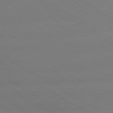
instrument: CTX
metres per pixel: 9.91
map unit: lApd
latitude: 80.3467
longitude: -146.2523
